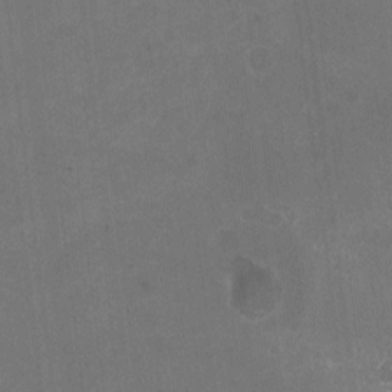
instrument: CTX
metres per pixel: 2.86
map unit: HNhu
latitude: -3.3698
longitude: -3.4048
